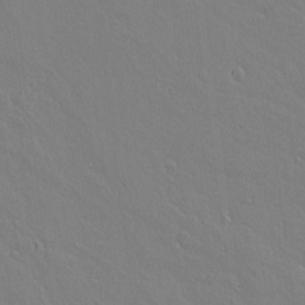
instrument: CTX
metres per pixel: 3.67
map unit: lAvf
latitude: 14.6680
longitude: -126.0633
